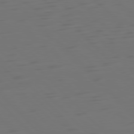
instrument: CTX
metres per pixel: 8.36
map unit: Ap
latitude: -79.8989
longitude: -55.8205
